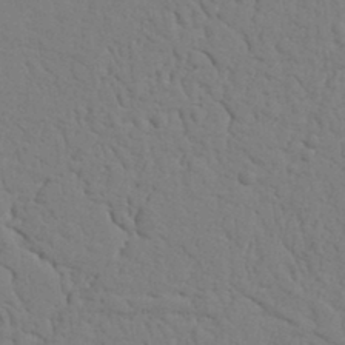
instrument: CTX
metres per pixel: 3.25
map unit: Nhu
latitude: 19.8961
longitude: -76.3089
